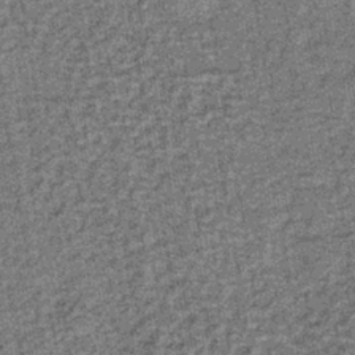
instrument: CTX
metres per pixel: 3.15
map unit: lHb
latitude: -37.4643
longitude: 64.3873
